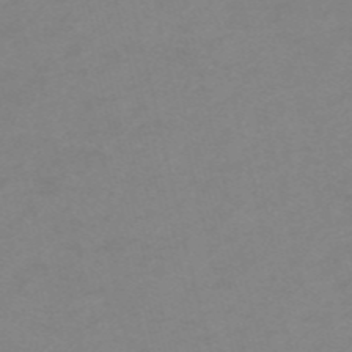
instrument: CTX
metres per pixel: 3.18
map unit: HNb
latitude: -55.4832
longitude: -41.1592
